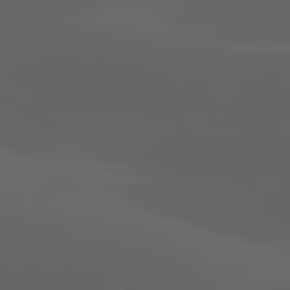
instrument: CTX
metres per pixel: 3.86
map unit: lApd
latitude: 80.0822
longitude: -92.7246
